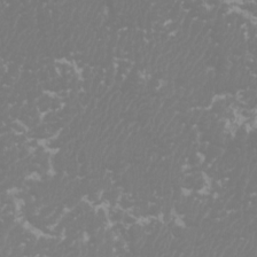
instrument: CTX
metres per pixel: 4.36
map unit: Htu
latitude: -6.6707
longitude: -74.2334
